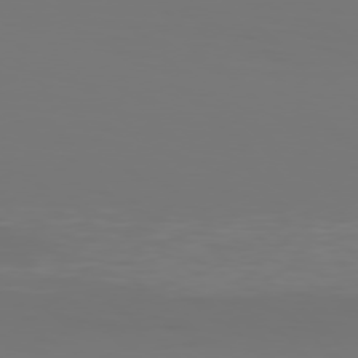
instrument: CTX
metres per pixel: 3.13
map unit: Hpe
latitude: 77.3292
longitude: -134.4412
